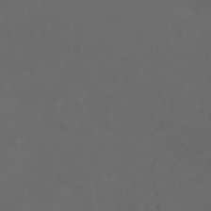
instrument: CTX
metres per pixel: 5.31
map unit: eHh
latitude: -3.3887
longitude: 19.9556
